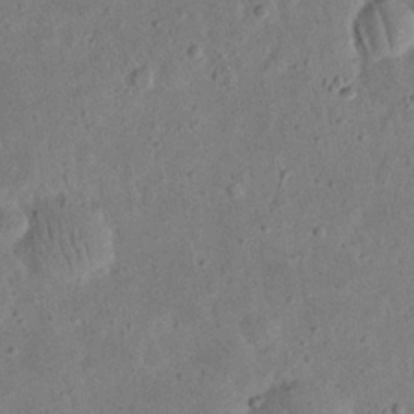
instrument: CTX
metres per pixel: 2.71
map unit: eHh
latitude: 23.4237
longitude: -67.9339
